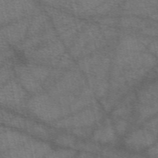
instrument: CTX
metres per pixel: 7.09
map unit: eAb
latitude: 50.4979
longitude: 113.9178
